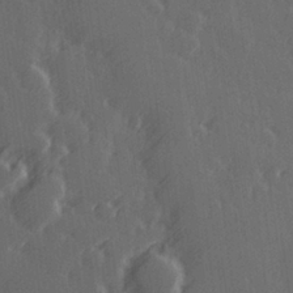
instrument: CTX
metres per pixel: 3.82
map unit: Hve
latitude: 26.6491
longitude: 146.2739
